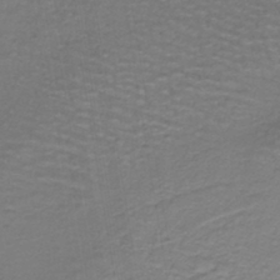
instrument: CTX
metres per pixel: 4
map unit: lHb
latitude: -42.2739
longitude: 53.0486
